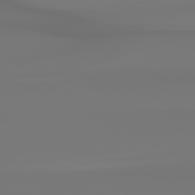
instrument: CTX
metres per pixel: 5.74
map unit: Hpe
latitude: 78.8191
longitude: -136.3468
